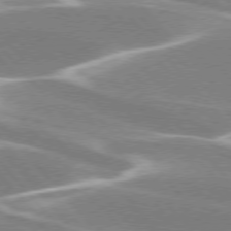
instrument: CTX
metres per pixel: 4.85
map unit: lApd
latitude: 76.0444
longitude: -63.6883
